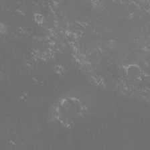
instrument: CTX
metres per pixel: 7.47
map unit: lHvf
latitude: -14.7275
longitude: -101.9339
